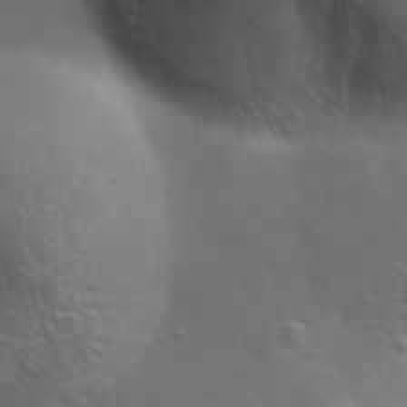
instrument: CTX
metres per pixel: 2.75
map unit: Ave
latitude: 1.3859
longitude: -113.3293
